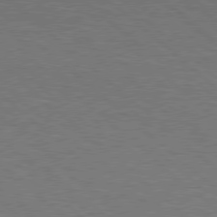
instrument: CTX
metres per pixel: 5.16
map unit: Hpe
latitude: 78.1200
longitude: -154.1767
